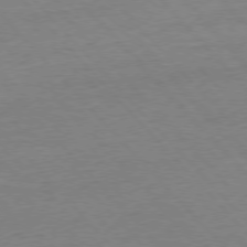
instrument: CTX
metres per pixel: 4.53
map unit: Ap
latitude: -77.6911
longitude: -95.7450
